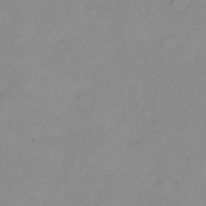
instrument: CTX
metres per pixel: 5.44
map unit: eHh
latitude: -9.1620
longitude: -68.6490
